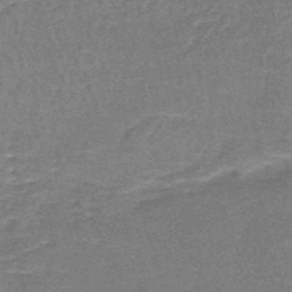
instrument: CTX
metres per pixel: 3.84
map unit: lHb
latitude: -43.5210
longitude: 55.8611
